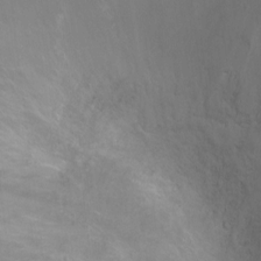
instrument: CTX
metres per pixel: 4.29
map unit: Ht
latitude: -5.6722
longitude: -28.3467
